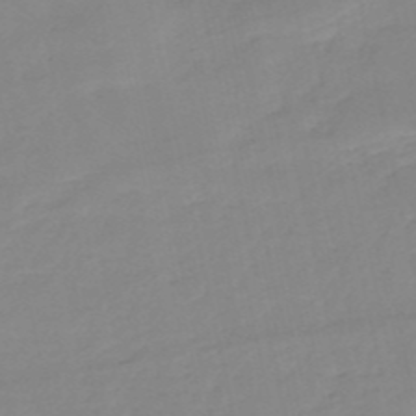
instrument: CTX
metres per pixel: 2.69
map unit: eHh
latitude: -52.4251
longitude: -24.5356
